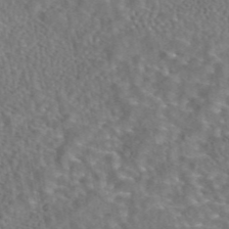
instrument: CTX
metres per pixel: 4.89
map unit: eAb
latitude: 43.6127
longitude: 108.3117
